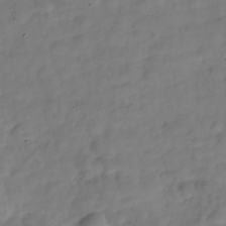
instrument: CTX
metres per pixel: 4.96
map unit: Hve
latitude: -30.1039
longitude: 92.6141
